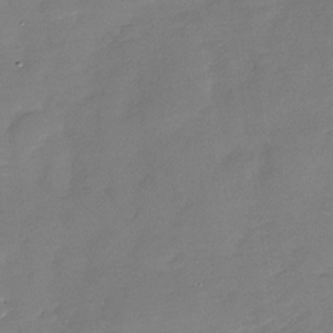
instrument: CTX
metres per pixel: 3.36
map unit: Nhu
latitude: -28.3873
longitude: -64.9514
